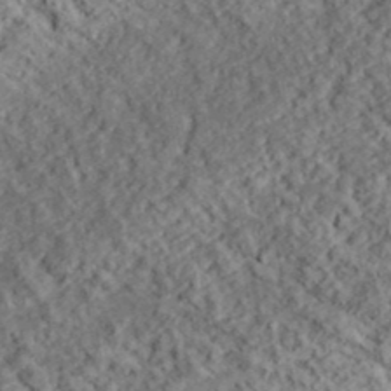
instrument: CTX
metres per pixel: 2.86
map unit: lHvf
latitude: 38.7624
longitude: -88.5924
